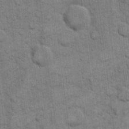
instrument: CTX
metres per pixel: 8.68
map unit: eHh
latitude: 11.3671
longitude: -65.2159
